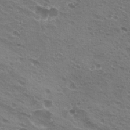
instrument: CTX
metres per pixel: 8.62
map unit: Hto
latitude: 21.1403
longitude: -31.8017
